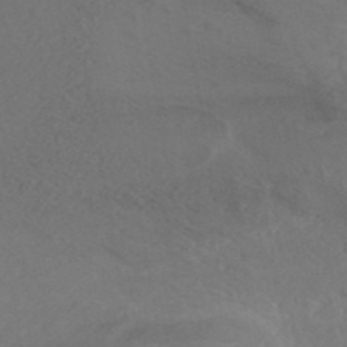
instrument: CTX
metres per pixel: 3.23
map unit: ANa
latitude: 43.0459
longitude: 28.3495
